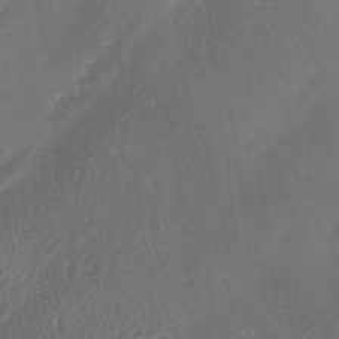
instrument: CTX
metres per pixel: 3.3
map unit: lAa
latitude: -4.1039
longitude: -128.8947
